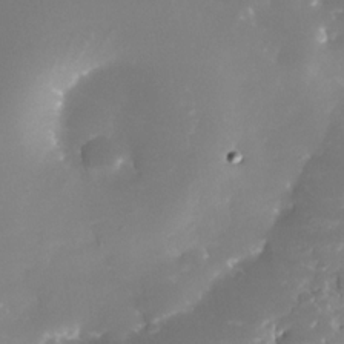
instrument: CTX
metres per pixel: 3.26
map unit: Nhe
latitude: -33.0865
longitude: -116.1011
